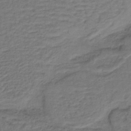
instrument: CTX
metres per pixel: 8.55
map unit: lHb
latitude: -38.4440
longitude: 57.1620
